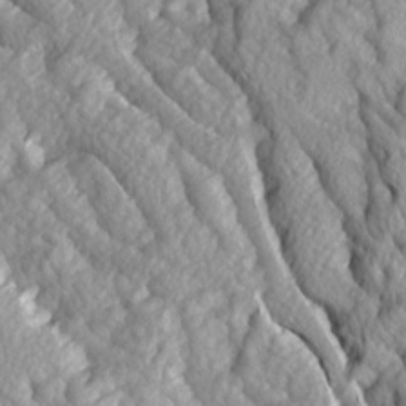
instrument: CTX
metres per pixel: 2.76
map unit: Ave
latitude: 14.5735
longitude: -131.1215
